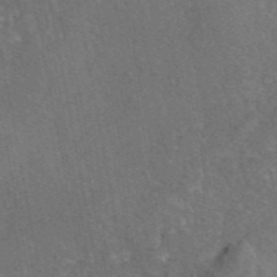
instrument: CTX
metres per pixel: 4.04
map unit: eAb
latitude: 45.8583
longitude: 108.9731
